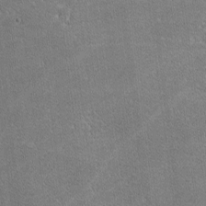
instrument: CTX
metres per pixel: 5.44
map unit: lHvf
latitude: -11.6911
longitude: -104.9325
